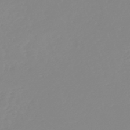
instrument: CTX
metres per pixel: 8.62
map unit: HNb
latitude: -44.8597
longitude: 55.0298
